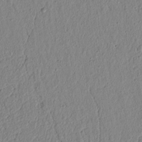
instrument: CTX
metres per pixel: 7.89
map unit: lAvf
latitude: 6.5168
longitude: 165.1243
